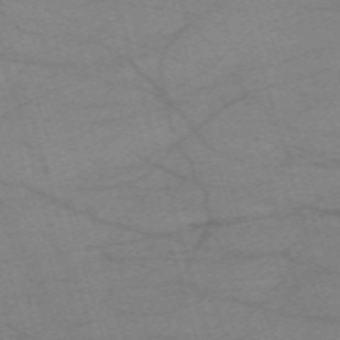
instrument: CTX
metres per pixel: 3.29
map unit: eHh
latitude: -61.2943
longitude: 54.2740
